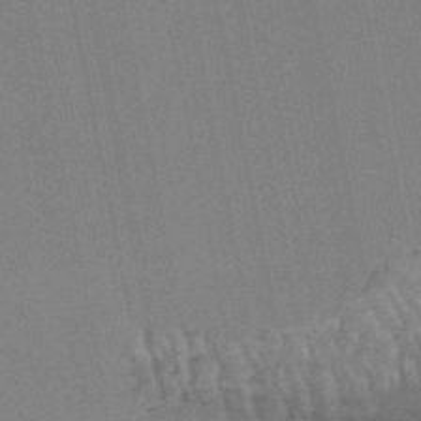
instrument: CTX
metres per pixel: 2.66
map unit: lHb
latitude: -47.8989
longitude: 78.4629
